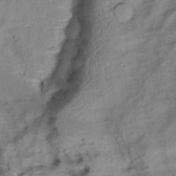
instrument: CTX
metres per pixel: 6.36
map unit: Aa
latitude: 10.6491
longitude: -141.6316
